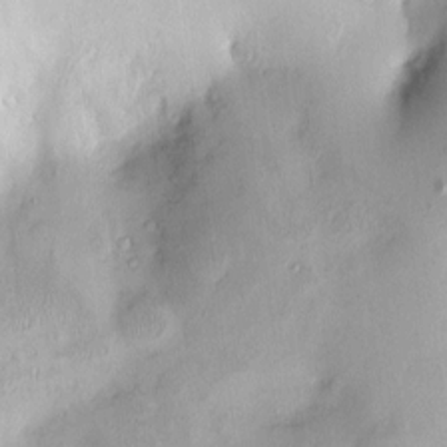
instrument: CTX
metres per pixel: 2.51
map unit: HNhu
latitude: 4.1767
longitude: -5.6505
